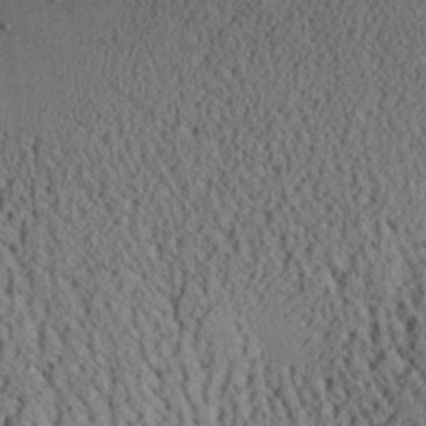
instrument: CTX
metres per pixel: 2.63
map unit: Aa
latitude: 26.0255
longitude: -134.9136
